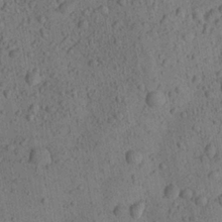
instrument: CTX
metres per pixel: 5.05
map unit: Aa
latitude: 22.9325
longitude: -143.0459
